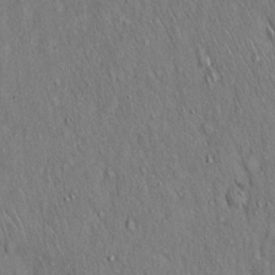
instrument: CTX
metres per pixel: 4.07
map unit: Hto
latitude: 16.9892
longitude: -58.9703
